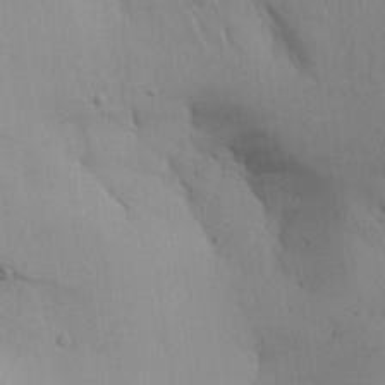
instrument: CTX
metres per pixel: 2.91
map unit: Aa
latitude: 26.6302
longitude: -132.2900
